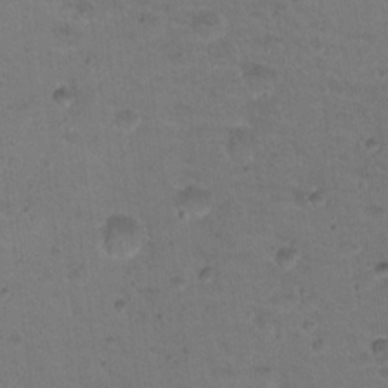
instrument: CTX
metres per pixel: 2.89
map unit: Nhu
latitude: 17.7450
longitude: -31.0081
